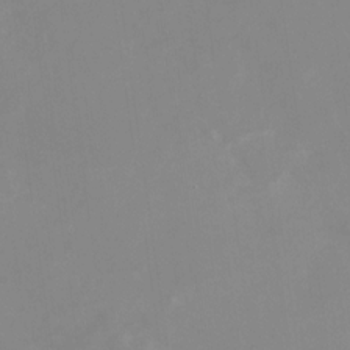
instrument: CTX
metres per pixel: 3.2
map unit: Nhu
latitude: -27.6910
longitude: -75.4615
